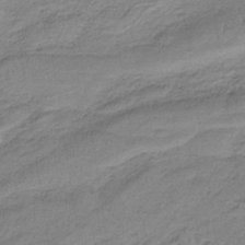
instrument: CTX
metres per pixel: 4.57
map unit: HNb
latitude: -34.2362
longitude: 58.5573
